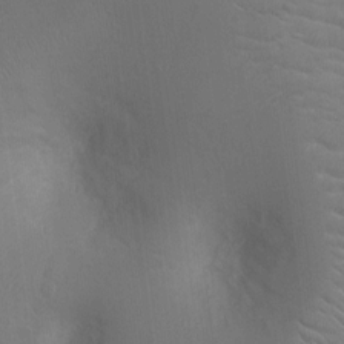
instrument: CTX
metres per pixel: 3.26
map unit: Ht
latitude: -3.0675
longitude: -16.2712
